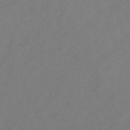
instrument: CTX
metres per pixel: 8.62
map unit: HNhu
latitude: -48.8408
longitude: 101.0864
